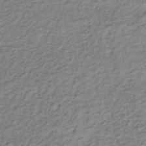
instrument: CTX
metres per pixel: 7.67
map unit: lHb
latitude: -33.5777
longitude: 65.4833
